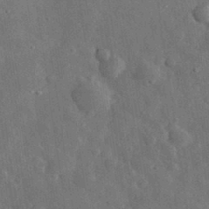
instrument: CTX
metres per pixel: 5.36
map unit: eHh
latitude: 31.8395
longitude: -77.5938
